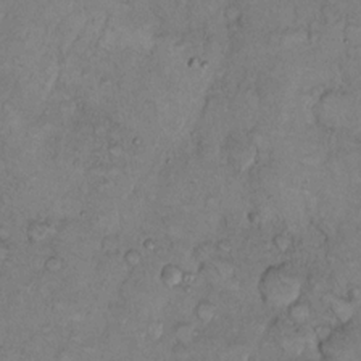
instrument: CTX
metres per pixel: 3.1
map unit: Hto
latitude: 10.4412
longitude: -58.2145
